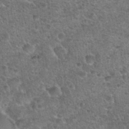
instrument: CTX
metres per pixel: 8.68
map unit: Hto
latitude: 28.3278
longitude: -49.3104
